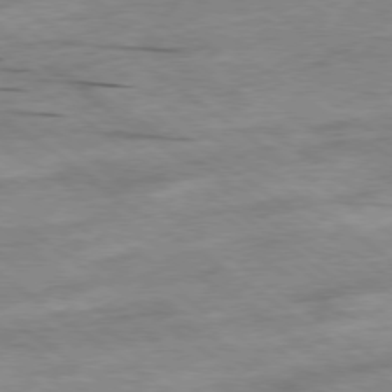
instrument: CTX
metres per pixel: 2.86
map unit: Hpe
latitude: -78.6140
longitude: -22.1389
